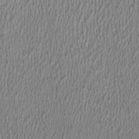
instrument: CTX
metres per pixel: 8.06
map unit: HNhu
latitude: 0.3467
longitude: -0.3845
